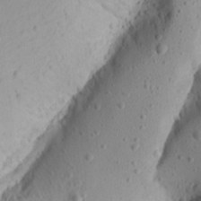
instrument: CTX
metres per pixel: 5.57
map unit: Aa
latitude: 14.3090
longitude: -140.6112
